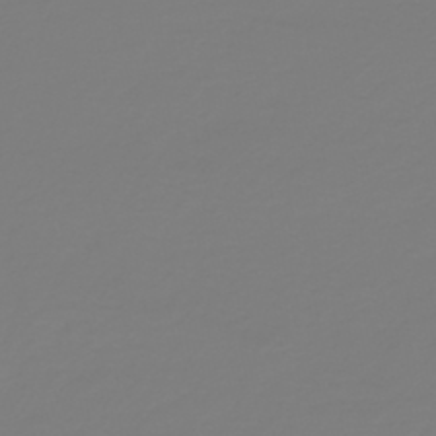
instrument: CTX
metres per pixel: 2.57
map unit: HNb
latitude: -45.5966
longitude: 51.6344
